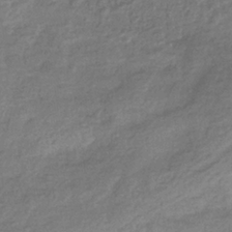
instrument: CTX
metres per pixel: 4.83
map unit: eHb
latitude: -36.0094
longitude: 80.6708
